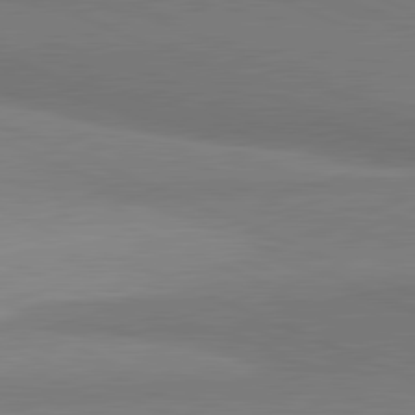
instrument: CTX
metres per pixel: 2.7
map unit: lApd
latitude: 81.6127
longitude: 160.9164
